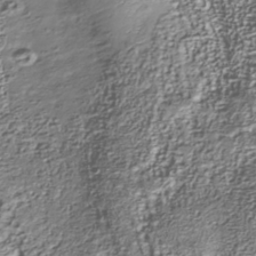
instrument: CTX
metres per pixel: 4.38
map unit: Nhu
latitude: -40.2928
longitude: -86.0255
